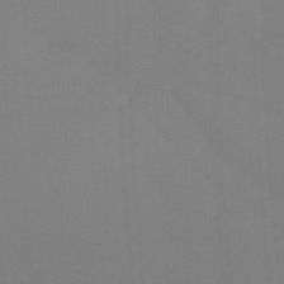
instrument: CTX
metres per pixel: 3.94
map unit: lHb
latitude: -48.5952
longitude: 83.4832
